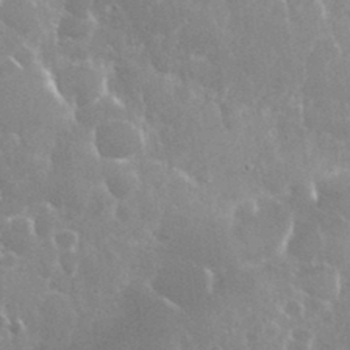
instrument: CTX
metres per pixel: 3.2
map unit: eHh
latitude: 35.8583
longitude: -58.8569
